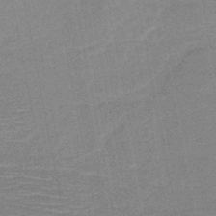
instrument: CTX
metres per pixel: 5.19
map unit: HNb
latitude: -49.1054
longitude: -45.2537
